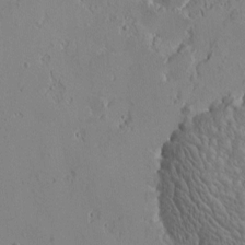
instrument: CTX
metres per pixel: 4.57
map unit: Htu
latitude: -4.0661
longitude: -177.0458
